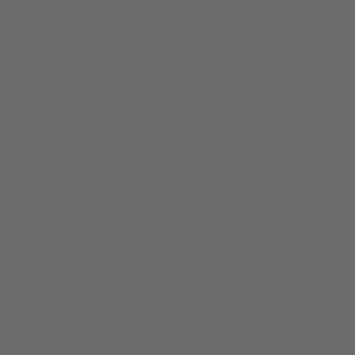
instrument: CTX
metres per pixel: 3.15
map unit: Hpe
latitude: 75.3482
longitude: -127.7828
